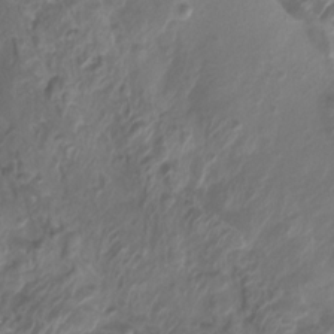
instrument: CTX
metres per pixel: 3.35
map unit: Htu
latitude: 3.3859
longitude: -21.1781
